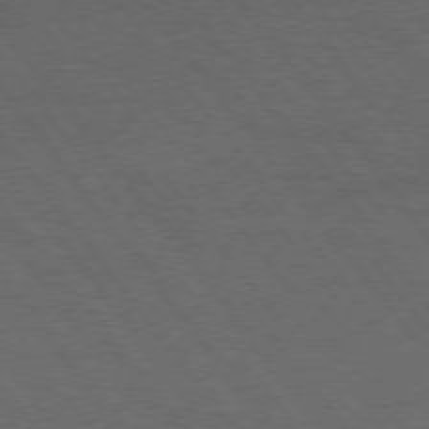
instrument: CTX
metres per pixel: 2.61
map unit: Hpe
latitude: 74.8380
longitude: -141.6127
